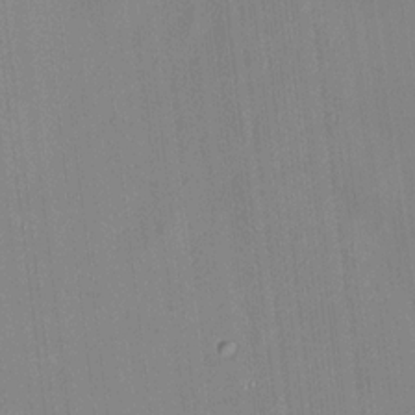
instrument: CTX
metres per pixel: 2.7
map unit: HNhu
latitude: 9.9339
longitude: 10.7463
